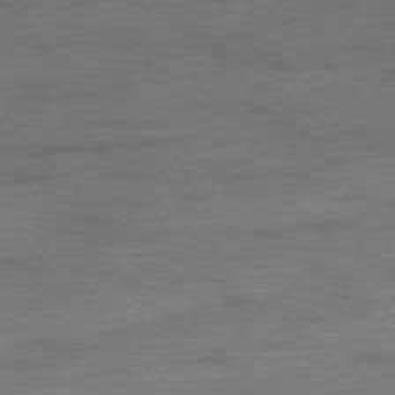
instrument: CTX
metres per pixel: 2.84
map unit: Ap
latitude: -77.5777
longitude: -89.0837
